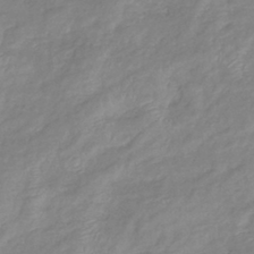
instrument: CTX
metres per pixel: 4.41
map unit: eHb
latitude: -40.6329
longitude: 81.5399
